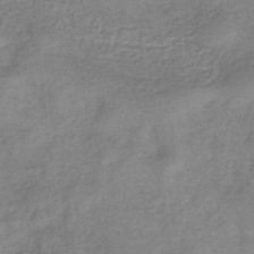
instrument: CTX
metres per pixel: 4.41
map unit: eHb
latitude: -32.1606
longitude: 74.7841
